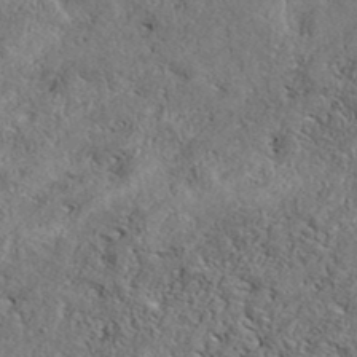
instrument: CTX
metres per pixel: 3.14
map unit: eAb
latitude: 38.3656
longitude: 112.4818
